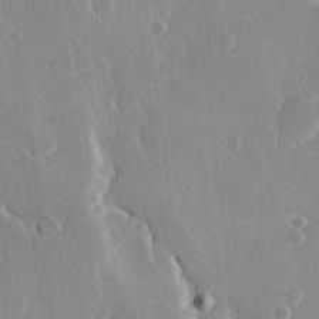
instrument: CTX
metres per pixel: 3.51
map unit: Hve
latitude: 22.2333
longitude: 148.6897
